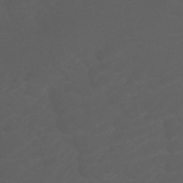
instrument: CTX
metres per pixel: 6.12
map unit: ANa
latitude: -41.7666
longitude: 108.5952
